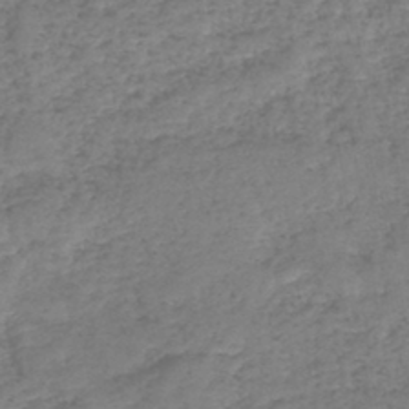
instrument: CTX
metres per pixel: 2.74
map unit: lHb
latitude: -41.2754
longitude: 79.0486
